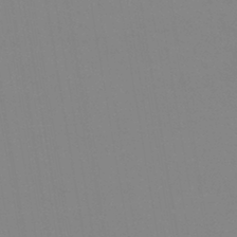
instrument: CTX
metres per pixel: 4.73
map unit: lHb
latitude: -40.3306
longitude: 77.0675
